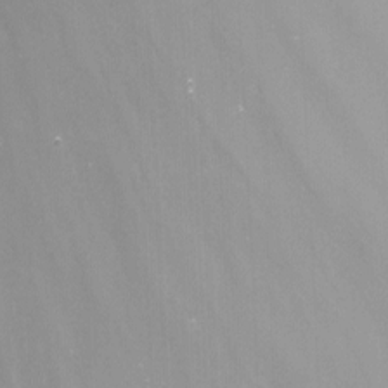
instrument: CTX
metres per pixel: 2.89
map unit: Nhu
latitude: -13.8800
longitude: -65.3104
